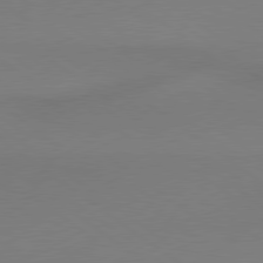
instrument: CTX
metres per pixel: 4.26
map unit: lApd
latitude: 79.0648
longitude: 179.1620
